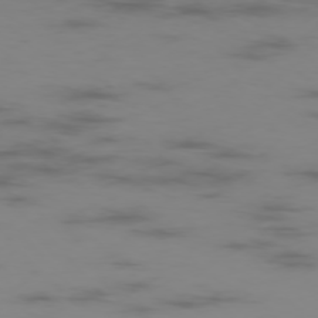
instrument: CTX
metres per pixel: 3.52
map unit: Hpe
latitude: -76.3117
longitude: -10.6680
